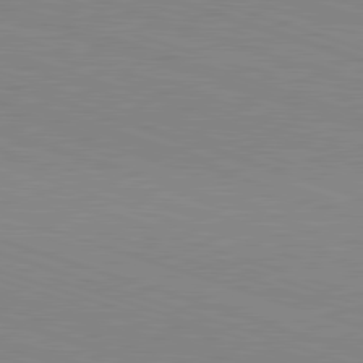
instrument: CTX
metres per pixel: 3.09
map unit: Hpe
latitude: -82.8408
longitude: 6.0661
